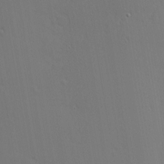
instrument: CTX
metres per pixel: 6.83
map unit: Nhu
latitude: 1.2348
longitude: -76.9513
